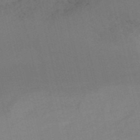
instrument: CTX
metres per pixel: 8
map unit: HNb
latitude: -53.9556
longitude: -47.6505
